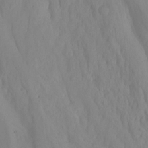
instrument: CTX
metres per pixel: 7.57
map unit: Nhu
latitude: -13.7856
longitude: -56.6301
